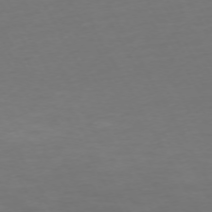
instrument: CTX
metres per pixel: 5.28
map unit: Ap
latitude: -74.2173
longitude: -69.4049
